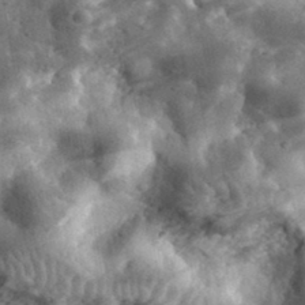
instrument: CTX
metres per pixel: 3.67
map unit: eHh
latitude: 34.0255
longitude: -78.7813
